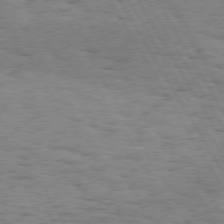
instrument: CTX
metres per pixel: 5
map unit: Hpe
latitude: 73.8584
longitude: -135.5182
